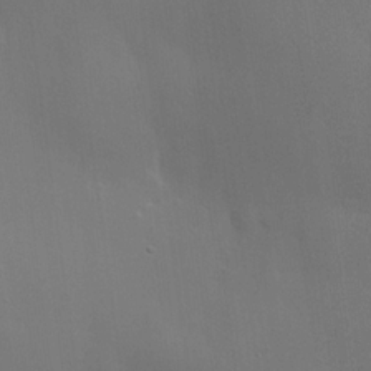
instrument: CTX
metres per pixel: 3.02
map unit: lHvf
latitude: 22.4412
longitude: 145.9745
